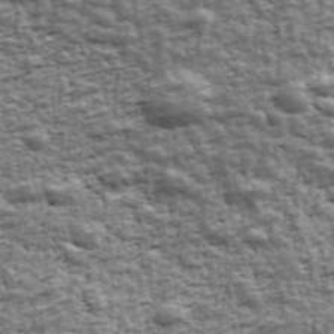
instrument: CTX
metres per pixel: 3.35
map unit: Ave
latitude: 43.1025
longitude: -111.8584
